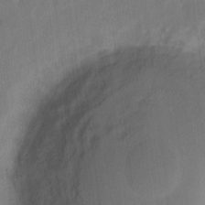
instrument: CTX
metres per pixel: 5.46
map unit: eHh
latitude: 8.4601
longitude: -65.3293
